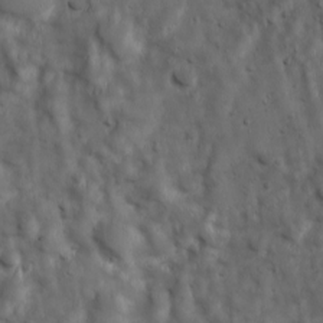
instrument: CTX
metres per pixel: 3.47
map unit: Ave
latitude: 17.1403
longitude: -132.9325
